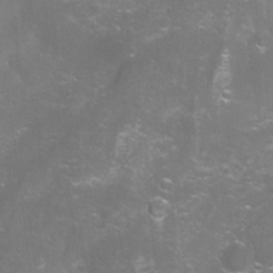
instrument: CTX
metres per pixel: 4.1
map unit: Aa
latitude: -9.0108
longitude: -71.9717
